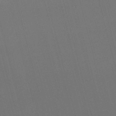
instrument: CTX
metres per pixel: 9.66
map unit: lHb
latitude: -47.7666
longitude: 61.4643
